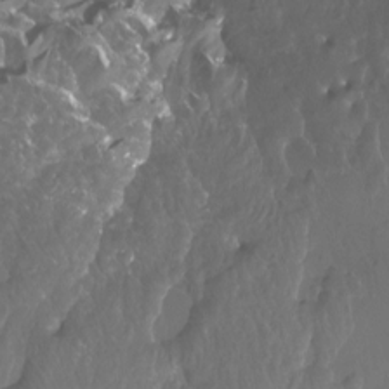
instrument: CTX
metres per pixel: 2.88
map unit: Htu
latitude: -13.7478
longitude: -47.3860
